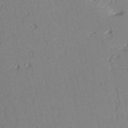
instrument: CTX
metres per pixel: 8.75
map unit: lAvf
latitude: 26.8947
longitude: -110.4223
